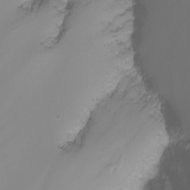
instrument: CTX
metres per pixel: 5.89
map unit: Nhu
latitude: -6.8408
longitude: -83.7827
